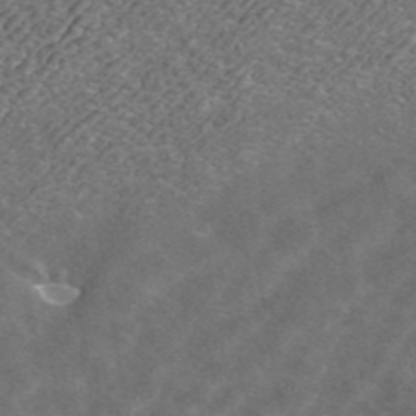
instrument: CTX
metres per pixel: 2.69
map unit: ANa
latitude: 42.5357
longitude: 25.5399
